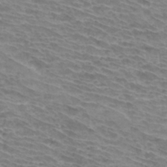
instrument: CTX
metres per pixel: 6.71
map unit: Hto
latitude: 34.0822
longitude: -43.6694
